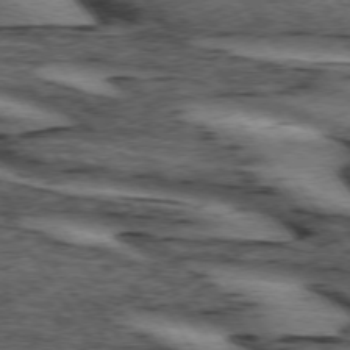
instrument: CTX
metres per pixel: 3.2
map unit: lApd
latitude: 73.9906
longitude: -75.1970
